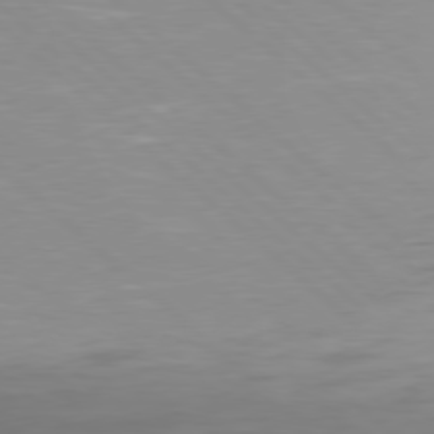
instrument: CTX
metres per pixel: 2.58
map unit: Hpe
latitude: 77.8961
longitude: -140.5923
